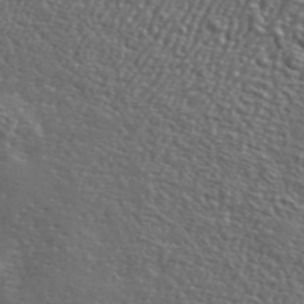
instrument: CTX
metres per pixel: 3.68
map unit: lHvf
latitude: 41.7260
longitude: -88.2712
